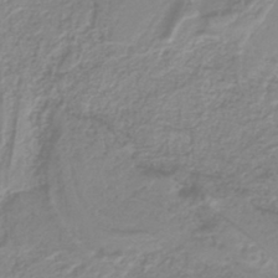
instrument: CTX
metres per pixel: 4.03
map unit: lHb
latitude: -40.6329
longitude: 52.0283
